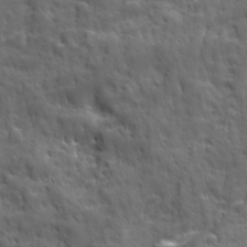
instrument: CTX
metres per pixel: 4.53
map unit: Ave
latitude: 18.9702
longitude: -132.5168
